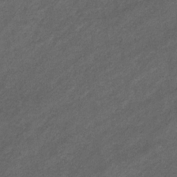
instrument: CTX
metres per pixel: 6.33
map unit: eHb
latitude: -32.2173
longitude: 70.8786
